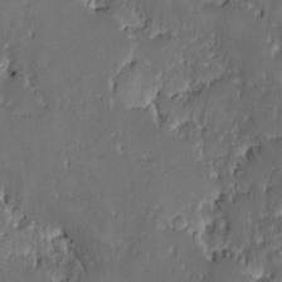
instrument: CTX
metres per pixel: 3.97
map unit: Ave
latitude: -9.2943
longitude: -116.4223
